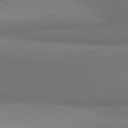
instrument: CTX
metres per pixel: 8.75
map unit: lApd
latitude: 81.3482
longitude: 154.7463
